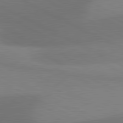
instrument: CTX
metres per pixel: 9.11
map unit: lApd
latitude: 81.1592
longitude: 129.1809
